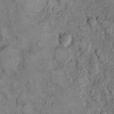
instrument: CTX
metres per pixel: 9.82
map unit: Hto
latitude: 10.6680
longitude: -59.9528
